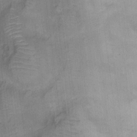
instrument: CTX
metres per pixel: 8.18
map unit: Ht
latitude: 10.7057
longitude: -40.2333
